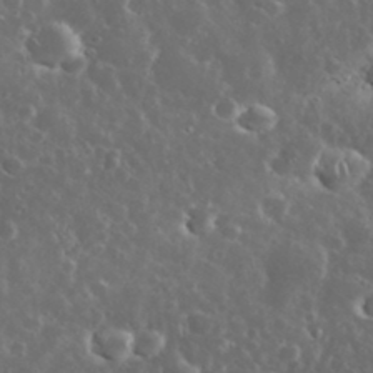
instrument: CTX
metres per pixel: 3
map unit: eHh
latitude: 34.3089
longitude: -61.3292
